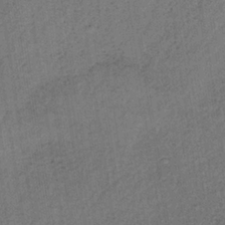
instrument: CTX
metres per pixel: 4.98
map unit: lHb
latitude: -35.2187
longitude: 62.8597
